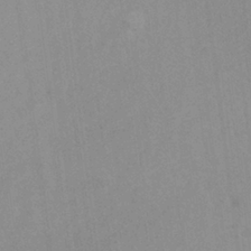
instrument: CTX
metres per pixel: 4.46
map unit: Hto
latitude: 7.8961
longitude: -34.5356
